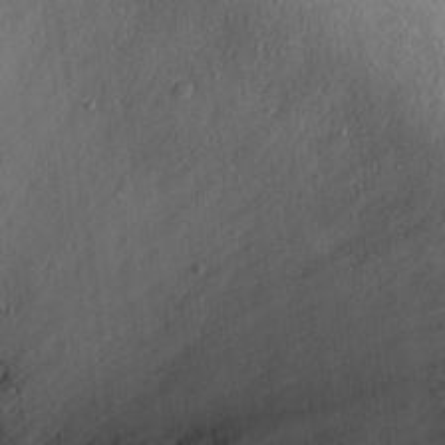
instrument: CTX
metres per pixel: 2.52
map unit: Nhu
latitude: 17.9150
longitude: -73.1970
